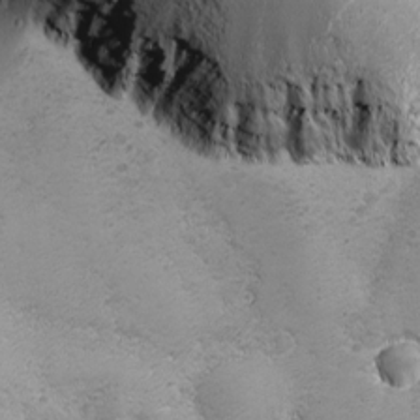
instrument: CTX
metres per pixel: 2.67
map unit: Ave
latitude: -7.5777
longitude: -121.2348
